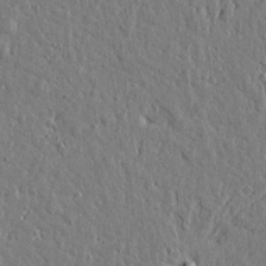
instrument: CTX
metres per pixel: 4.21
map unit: Htu
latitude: 1.1781
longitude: -178.8758
